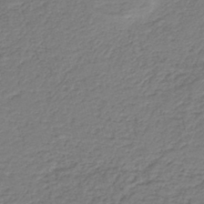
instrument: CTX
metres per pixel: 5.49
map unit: HNb
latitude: -42.4251
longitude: 50.7274
